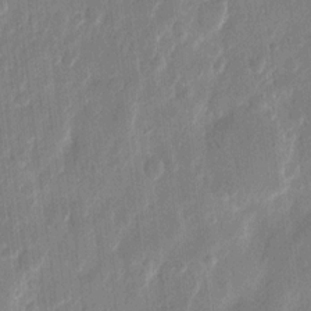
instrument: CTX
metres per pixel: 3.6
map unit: eHh
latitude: 12.4601
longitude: -70.1956
